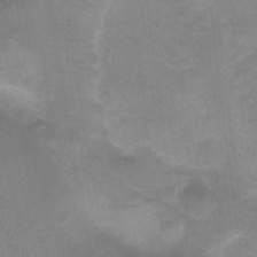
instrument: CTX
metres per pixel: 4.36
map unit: Nhu
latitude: -0.4251
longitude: -16.8002
